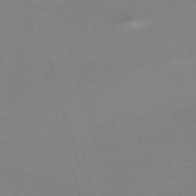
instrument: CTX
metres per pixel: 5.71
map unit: eHh
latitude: -62.6329
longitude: 48.9164
